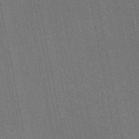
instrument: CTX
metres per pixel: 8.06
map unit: eAb
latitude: 46.5546
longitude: 121.7855
